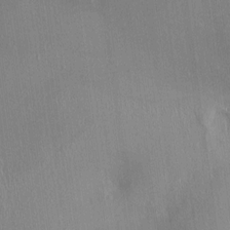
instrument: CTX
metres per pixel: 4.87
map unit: HNhu
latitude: -1.0676
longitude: -7.7827
